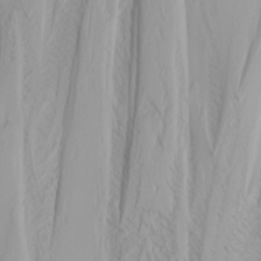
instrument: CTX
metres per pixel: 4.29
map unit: Nhu
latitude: -4.3117
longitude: -85.9150
